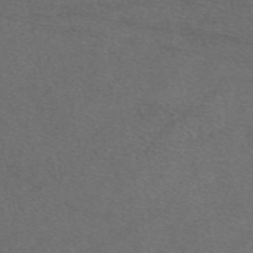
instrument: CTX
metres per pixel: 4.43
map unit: eAb
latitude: 48.3089
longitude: 107.5777
